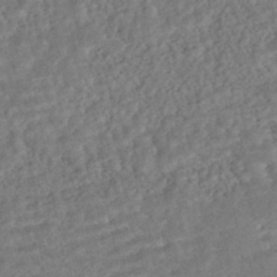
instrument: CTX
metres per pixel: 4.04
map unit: HNhu
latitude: -45.3888
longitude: 100.2550
